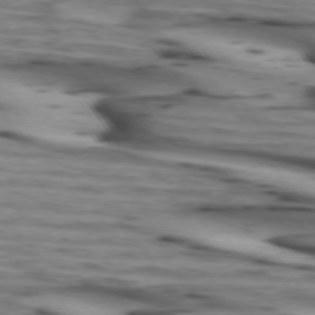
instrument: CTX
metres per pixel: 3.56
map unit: lApd
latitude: 73.8206
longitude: -64.7813
